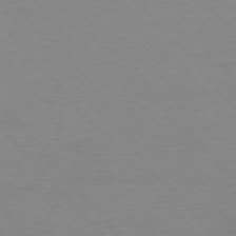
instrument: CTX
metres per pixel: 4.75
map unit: Ap
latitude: -76.8786
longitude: -88.2145
